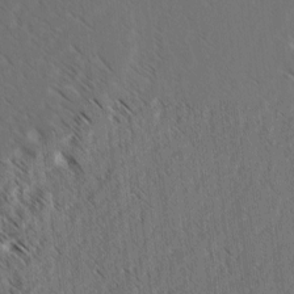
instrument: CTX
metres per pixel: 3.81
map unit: lAvf
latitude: -3.5210
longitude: -113.9717
